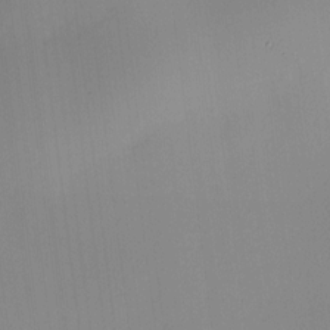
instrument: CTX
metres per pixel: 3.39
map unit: HNhu
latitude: 10.7246
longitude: 9.7289
